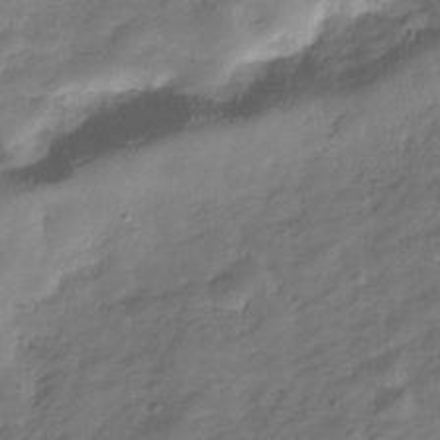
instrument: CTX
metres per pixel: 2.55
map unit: Hve
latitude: -31.2565
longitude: 91.3888
